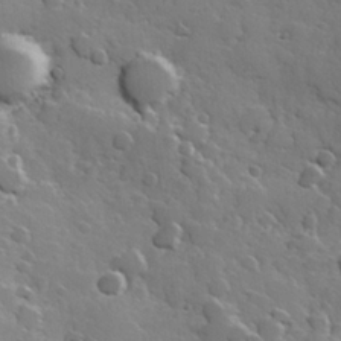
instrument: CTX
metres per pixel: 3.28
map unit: Hve
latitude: 23.3482
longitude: 147.6722
